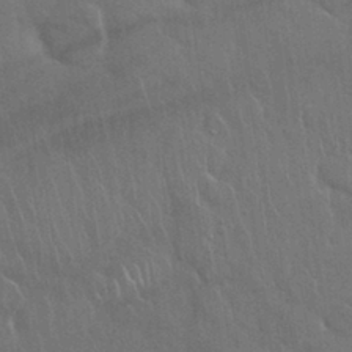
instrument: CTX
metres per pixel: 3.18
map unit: Nhu
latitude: 28.2711
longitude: -62.6113
